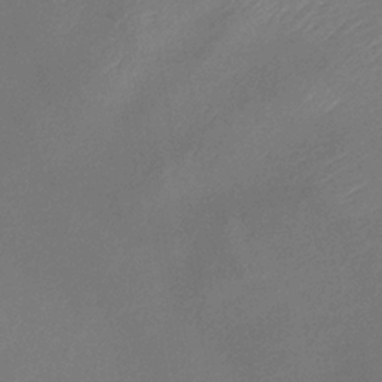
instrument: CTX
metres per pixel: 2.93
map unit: lHb
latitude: -35.3132
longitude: 67.6911
